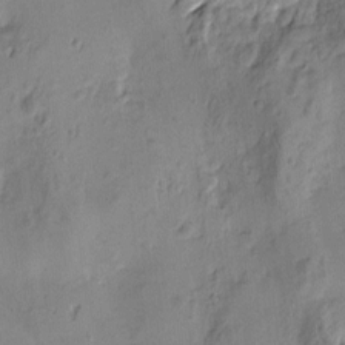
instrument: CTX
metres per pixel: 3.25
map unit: Htu
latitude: -3.8044
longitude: -176.7057
